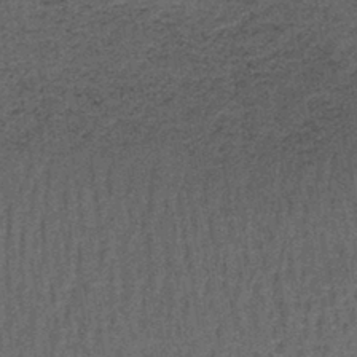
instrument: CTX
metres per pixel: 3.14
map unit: lHb
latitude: -41.6911
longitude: 57.6911
